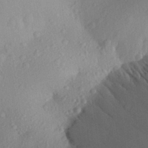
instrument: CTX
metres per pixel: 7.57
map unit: Aa
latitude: 25.8016
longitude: -146.3657
